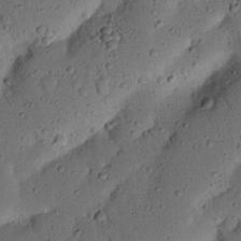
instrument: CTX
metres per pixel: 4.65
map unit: Nhu
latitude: 20.3090
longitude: -75.1214
